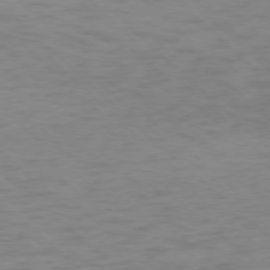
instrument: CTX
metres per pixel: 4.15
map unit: Ap
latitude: -77.0109
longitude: -77.3481
